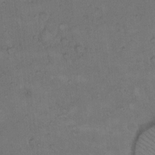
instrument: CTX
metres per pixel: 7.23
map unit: Hto
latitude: 9.7261
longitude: -60.1578
